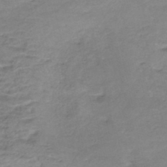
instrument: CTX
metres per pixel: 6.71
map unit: Nhe
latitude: -47.8989
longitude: -171.1025
